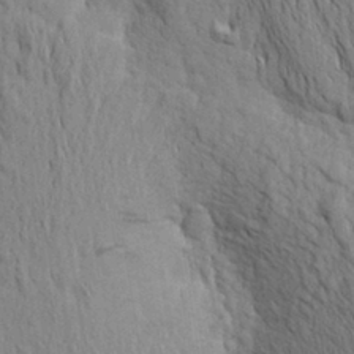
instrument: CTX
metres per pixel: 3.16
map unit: Aa
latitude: 20.0822
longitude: -149.5938
